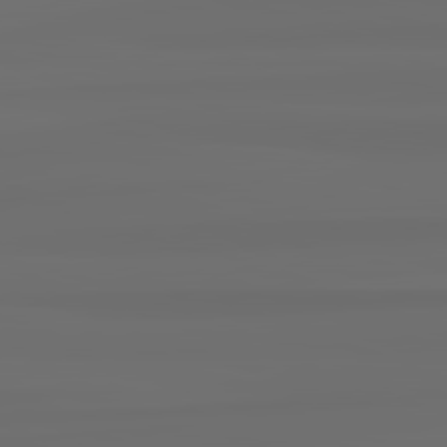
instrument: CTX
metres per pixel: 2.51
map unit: lApd
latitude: 82.7624
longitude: 175.8233
